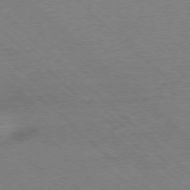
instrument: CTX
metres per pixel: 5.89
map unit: Ap
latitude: -77.3510
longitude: -84.3845
